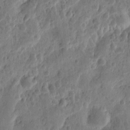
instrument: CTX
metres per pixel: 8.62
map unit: eHh
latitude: 9.1403
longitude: -73.7072
